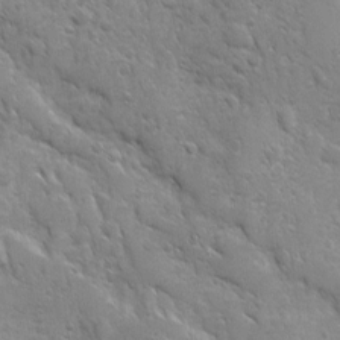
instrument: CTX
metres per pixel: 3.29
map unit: Ave
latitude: 10.3278
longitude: -103.4426
